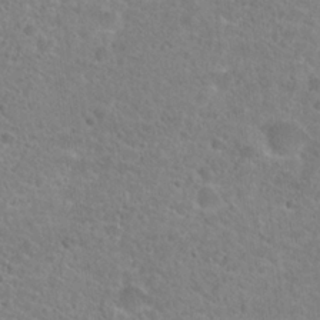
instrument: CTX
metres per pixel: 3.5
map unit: Hto
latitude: 24.7435
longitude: -48.7624
